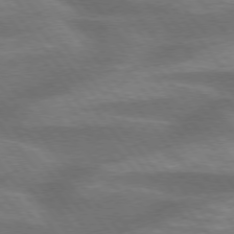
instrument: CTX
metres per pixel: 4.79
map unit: lApd
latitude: 75.3482
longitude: -57.9717
